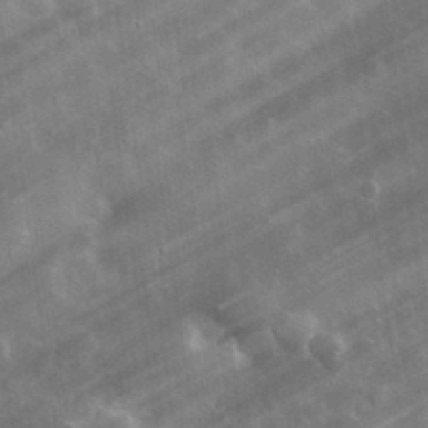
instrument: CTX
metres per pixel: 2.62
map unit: lHvf
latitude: 33.0647
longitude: -92.6868
